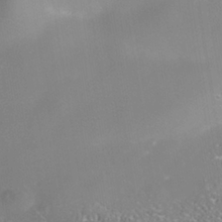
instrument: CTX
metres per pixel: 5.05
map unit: Nhe
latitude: -38.5952
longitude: -119.8583
